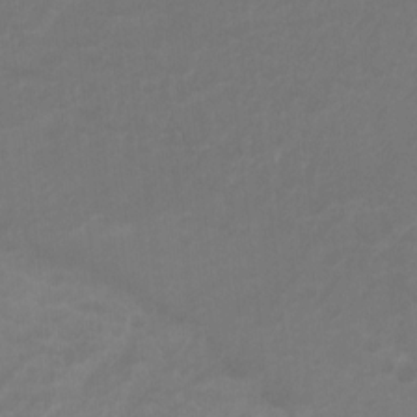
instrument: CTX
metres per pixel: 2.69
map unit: Hto
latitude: -8.4062
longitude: -43.9906
